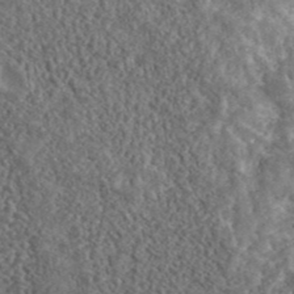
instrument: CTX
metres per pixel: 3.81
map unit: lHvf
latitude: 42.2334
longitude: -88.5735
